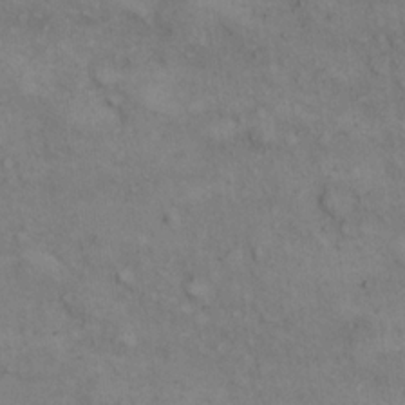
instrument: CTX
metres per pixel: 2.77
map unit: eHh
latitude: 17.2159
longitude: -63.5371
